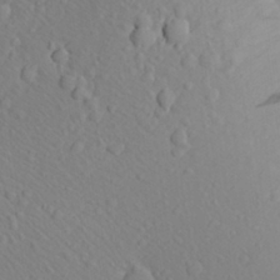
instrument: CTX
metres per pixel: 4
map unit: Aa
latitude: 24.2333
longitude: -146.6680
